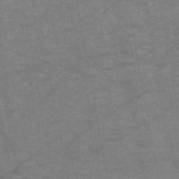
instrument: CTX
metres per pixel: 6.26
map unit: HNb
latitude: -55.5588
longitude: -40.1766
